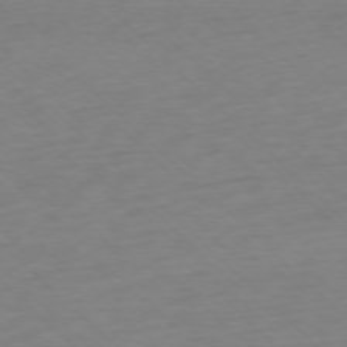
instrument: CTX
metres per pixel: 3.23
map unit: Ap
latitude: -76.0472
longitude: -77.7260
